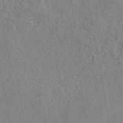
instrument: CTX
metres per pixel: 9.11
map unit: eAb
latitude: 46.5357
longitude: 113.2376
